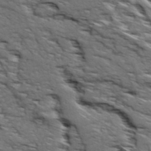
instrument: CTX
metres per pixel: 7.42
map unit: Ave
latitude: 19.1592
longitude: -135.0269
